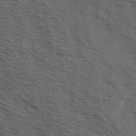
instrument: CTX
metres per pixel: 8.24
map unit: Hve
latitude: 2.1578
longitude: -124.0444
